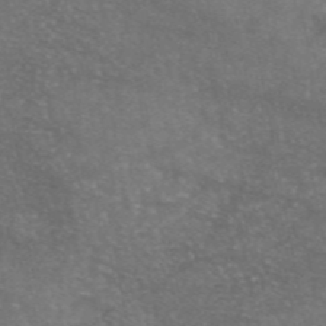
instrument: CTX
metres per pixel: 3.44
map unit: eAb
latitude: 46.2712
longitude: 120.5573
